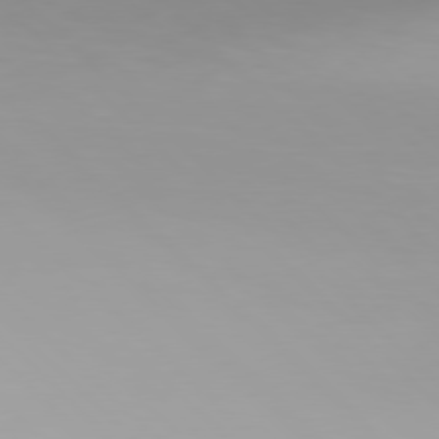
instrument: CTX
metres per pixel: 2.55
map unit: Hpe
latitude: 77.3859
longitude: -132.2523
